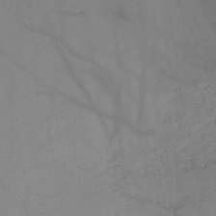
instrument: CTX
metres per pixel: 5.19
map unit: HNb
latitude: -44.5007
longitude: -43.8394
